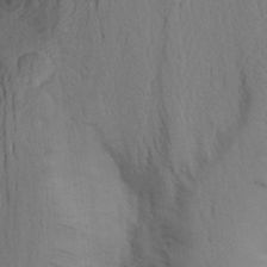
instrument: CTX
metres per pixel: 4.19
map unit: Aa
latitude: 24.6112
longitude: -148.9136
